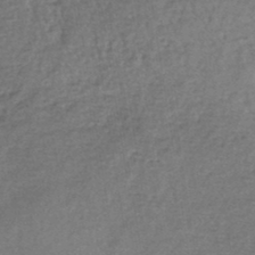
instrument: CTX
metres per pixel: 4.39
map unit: lHb
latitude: -45.2754
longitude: 58.3495
